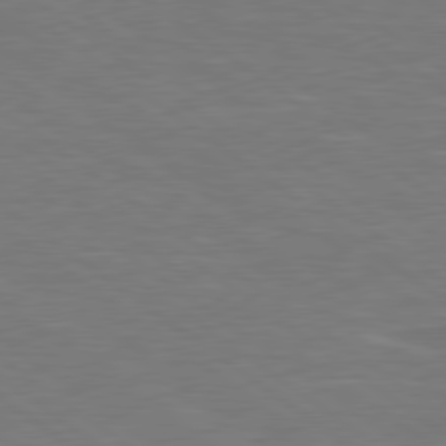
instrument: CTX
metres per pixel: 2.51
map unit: lApd
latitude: 79.0648
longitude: -94.5546
